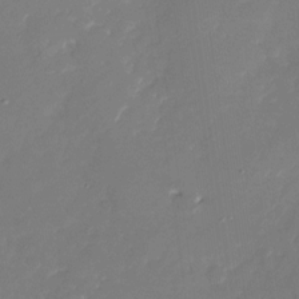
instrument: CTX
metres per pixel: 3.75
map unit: Nhu
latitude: -28.1984
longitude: -66.9135
